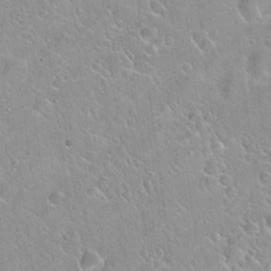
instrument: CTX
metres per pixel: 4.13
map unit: Hto
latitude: 20.9325
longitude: -53.6316
